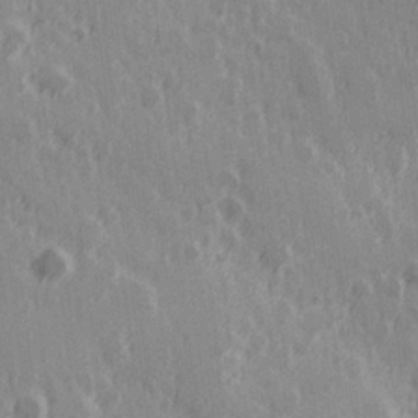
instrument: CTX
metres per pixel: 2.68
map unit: Hve
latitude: 25.7260
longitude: 146.4629
